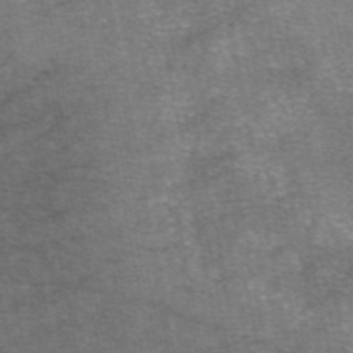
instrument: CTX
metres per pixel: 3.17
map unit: eAb
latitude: 47.5749
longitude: 103.7667
